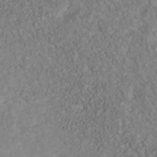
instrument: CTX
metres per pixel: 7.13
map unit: Nhu
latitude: -40.5574
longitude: -83.2914
